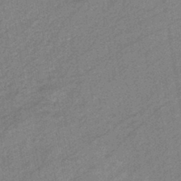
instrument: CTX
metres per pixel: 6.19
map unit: eHb
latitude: -41.2376
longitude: 82.2361
